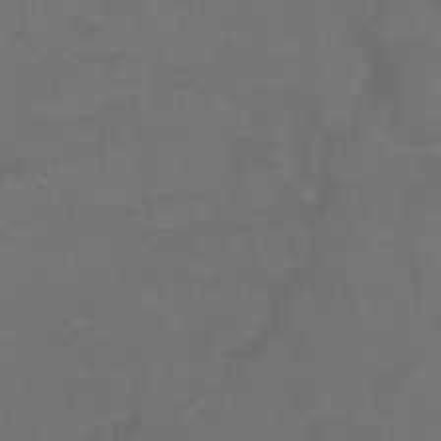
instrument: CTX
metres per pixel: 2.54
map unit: Nhu
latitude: 26.1200
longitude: -54.2522
